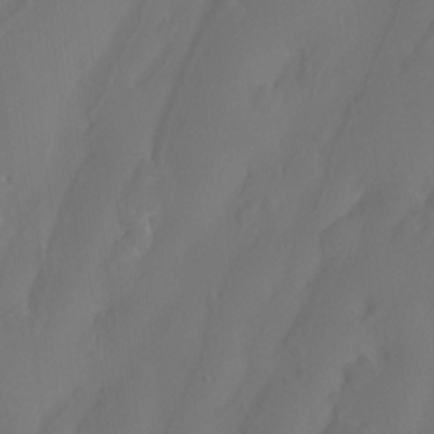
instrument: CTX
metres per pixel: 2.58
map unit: Htu
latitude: -13.0864
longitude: -45.8016
